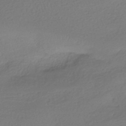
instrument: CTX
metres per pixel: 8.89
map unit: HNhu
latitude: -41.0486
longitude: 94.4251
